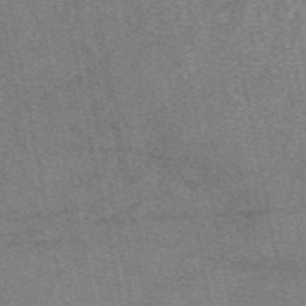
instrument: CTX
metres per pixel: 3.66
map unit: eAb
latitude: 48.1011
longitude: 108.0472
